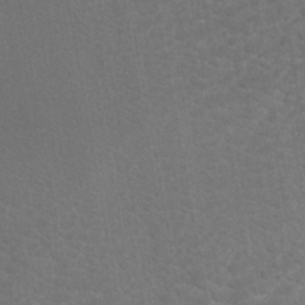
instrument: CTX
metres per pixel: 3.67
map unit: ANa
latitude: -43.0864
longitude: 108.0094
